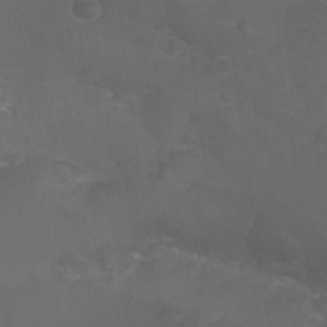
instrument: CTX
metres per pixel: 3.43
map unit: Nhu
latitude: 28.0444
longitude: -55.7827
